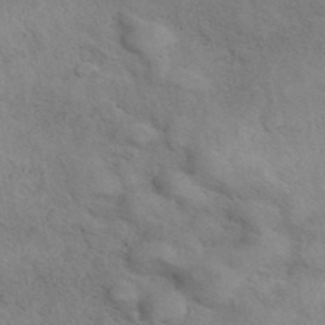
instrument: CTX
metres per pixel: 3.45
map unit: eAb
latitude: 41.4237
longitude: 110.2361
